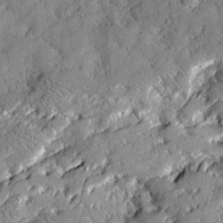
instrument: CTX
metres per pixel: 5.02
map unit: Ave
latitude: 18.7813
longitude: -129.5560
